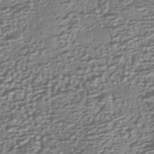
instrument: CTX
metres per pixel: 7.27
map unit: HNhu
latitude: -43.5588
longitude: 98.7652
